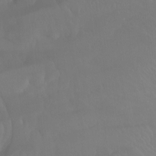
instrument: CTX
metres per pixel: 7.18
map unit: Hto
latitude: -7.3320
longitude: -49.8394
